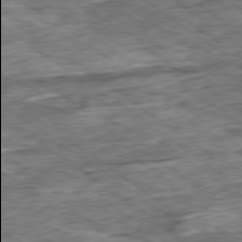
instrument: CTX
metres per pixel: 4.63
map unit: Ap
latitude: -79.4076
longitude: -85.9906
